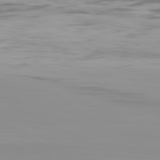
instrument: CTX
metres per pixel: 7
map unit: Hpe
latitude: 77.4048
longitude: -135.6316
